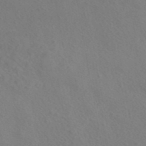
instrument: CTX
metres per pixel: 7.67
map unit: ANa
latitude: 43.7072
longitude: 27.4454
